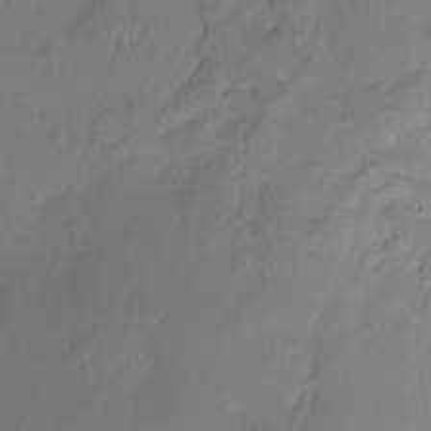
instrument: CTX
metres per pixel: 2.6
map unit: Ht
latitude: -14.5007
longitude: -52.3467
